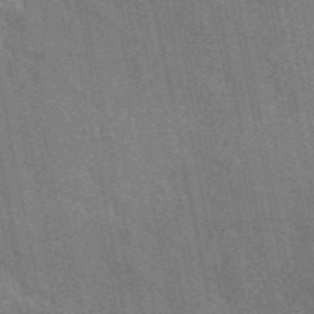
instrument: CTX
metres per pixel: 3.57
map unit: eAb
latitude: 49.6316
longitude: 116.2361
